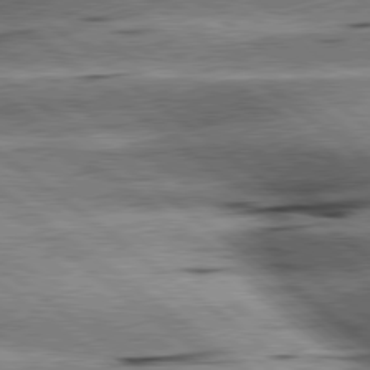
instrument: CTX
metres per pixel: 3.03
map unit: lApd
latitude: 79.4238
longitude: -140.1577
